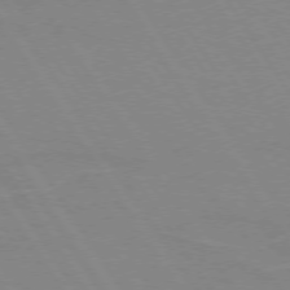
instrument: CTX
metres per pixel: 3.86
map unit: lApd
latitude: 73.4994
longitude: -56.6301
